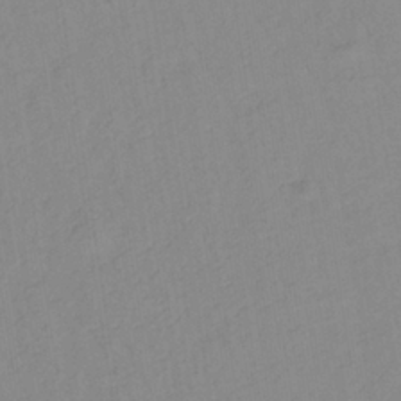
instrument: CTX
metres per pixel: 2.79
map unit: lHb
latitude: -34.6707
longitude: 72.7463
